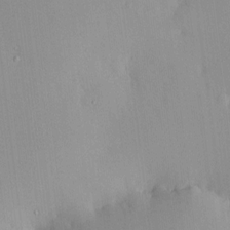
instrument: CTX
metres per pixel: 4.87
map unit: HNhu
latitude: 6.5357
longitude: 12.8408
